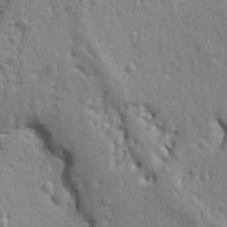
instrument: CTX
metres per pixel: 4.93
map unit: Ht
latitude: 10.2712
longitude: -77.2915
